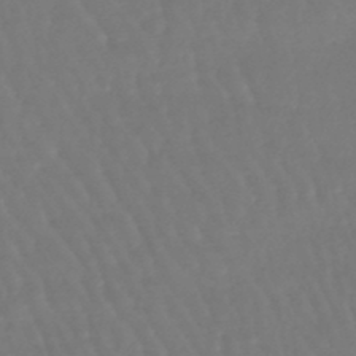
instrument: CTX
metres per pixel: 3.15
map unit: eHb
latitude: -46.4818
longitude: 79.1242
